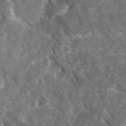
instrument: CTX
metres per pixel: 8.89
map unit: Ave
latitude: 17.1025
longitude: -131.3860
